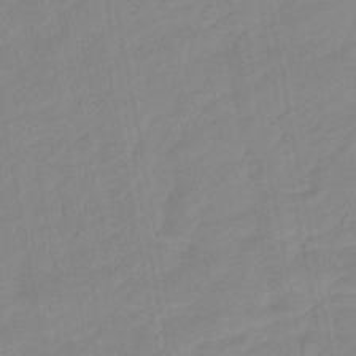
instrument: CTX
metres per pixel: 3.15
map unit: eHb
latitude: -47.6344
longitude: 88.8975
